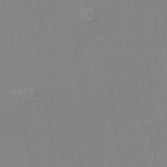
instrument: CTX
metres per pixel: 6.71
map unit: eHh
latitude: -45.0109
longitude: -28.8569
